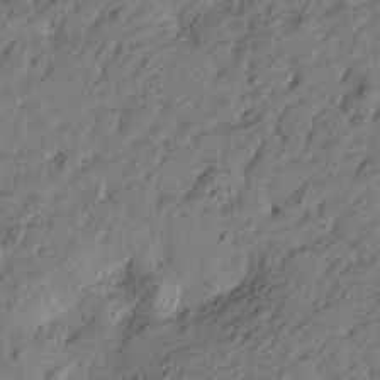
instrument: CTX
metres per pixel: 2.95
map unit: Htu
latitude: -6.0850
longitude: -179.8773
